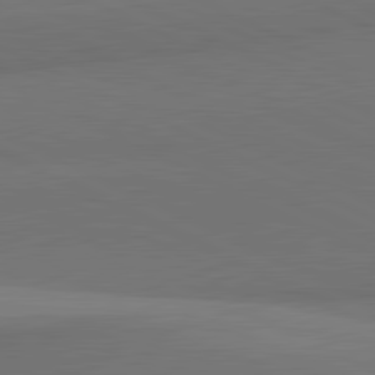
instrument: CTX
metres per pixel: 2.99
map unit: lApd
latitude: 81.7827
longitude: 154.8786
